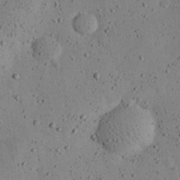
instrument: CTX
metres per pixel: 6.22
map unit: eHh
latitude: 24.5734
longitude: -71.8961
